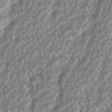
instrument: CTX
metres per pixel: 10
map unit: lAvf
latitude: -2.4251
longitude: -114.4034
